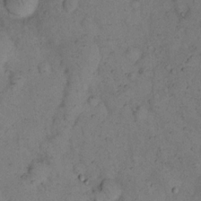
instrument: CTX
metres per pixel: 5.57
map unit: eHh
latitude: 15.2726
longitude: -63.5182
